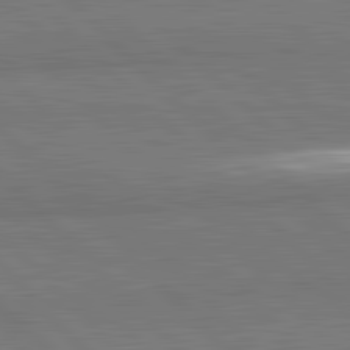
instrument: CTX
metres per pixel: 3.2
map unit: lApd
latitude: 82.0255
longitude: 163.1998
